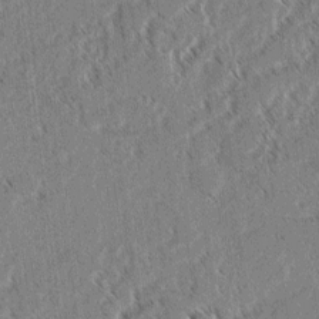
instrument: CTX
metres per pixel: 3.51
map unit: lAvf
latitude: 3.4426
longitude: -106.2711
